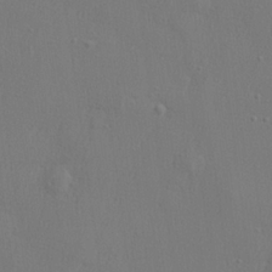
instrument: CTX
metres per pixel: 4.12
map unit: lHvf
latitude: 23.1025
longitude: 141.7666
